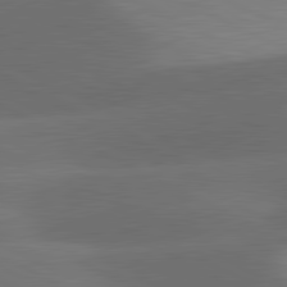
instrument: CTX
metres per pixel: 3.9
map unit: lApd
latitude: 81.4048
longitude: 127.3320
